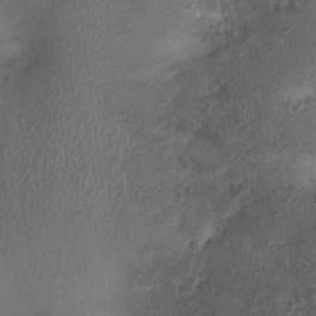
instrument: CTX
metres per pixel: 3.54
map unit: Nhu
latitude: 1.5182
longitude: -15.1781
